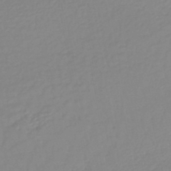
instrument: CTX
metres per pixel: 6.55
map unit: lHb
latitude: -42.0849
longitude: 77.2565
